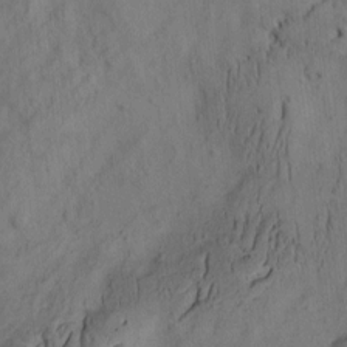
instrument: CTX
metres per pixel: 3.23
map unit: eHh
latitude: -1.2943
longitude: 16.9731
